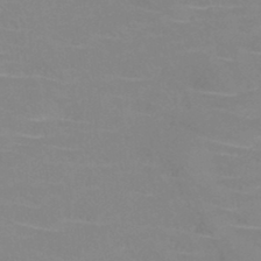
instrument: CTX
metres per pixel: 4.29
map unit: HNb
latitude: -45.4643
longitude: -42.5168
